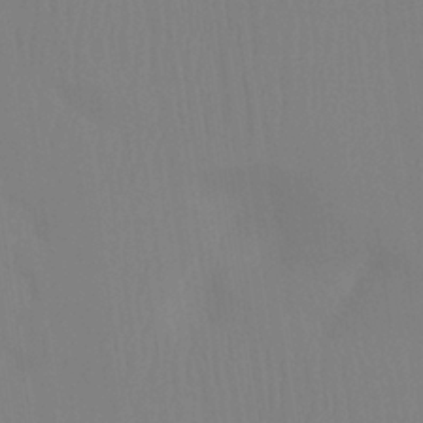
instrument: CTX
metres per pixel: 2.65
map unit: Ht
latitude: -8.1984
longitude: -31.4049
